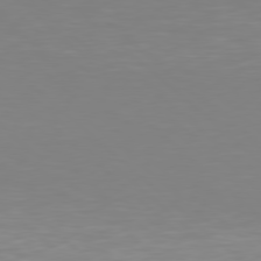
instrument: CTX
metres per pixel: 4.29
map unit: Hpe
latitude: 77.7827
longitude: -172.0633
